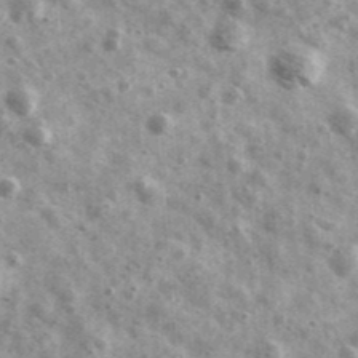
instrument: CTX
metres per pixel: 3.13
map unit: Ave
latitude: 41.4993
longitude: -106.7813
